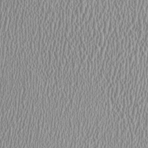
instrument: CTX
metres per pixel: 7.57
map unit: HNhu
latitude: -0.4251
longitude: 0.6141
